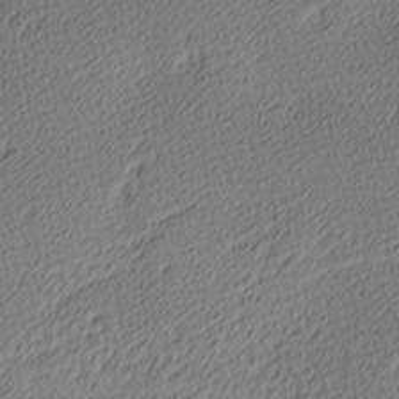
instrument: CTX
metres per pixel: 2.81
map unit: lAa
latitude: -10.5196
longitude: -125.9150
